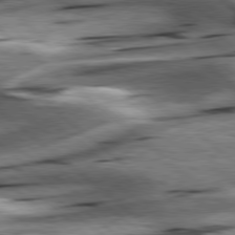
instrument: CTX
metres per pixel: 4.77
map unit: lApd
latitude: 78.6680
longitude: -52.7435
